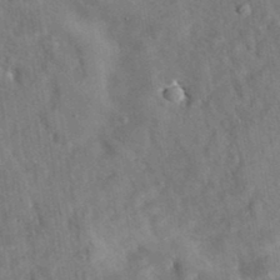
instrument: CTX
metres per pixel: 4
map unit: eAb
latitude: 34.6301
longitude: 110.5195
